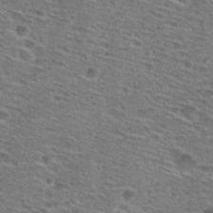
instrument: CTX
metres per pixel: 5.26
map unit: Hto
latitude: 28.5734
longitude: -47.2537
